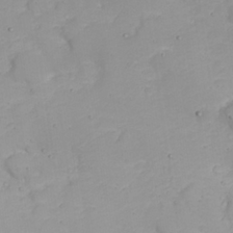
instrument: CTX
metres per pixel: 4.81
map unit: Nhu
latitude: 23.1781
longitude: -61.1781
